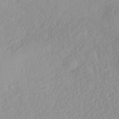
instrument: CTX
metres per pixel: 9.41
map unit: ANa
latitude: -41.0864
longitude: 104.8597
